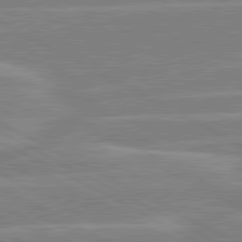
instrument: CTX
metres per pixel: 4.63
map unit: lApd
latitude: 80.7813
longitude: -124.2900
